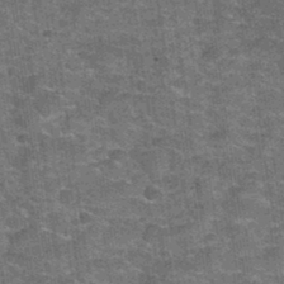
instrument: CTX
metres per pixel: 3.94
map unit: Hto
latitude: 34.7057
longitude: -52.8002
